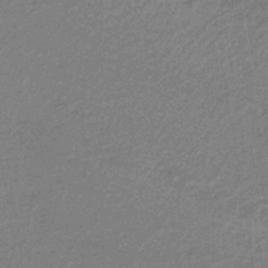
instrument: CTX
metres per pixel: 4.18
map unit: HNb
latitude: -35.6722
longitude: 59.3509
